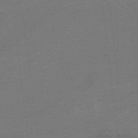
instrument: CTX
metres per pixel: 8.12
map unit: HNb
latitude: -55.7100
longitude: -46.1389
